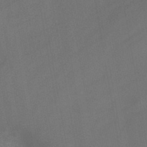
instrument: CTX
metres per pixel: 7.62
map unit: HNb
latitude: -44.0283
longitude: -40.0633
